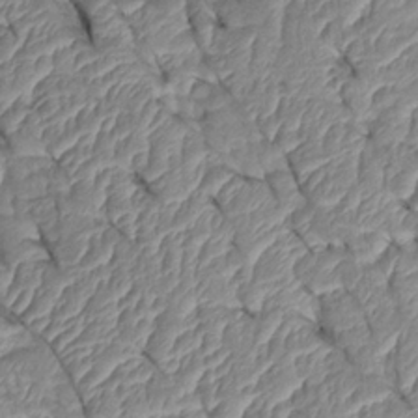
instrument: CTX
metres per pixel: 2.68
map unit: Htu
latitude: 1.7638
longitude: 147.8800
